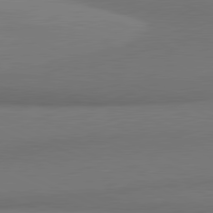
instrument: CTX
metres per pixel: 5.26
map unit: lApd
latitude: 81.4615
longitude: 170.8408
